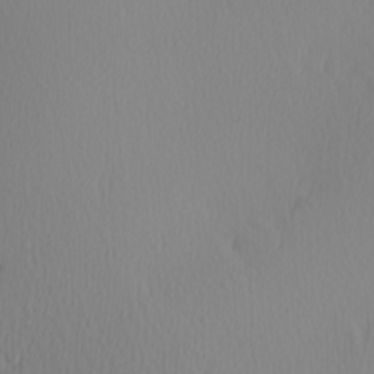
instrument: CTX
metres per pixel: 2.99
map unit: Hve
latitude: 12.7246
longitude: -91.2348
